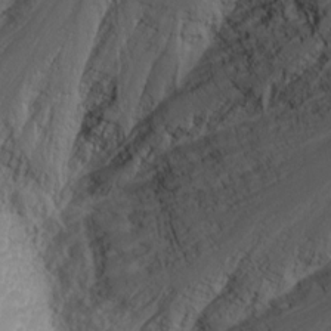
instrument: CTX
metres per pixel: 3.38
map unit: Nhu
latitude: -5.0675
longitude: -87.8583
